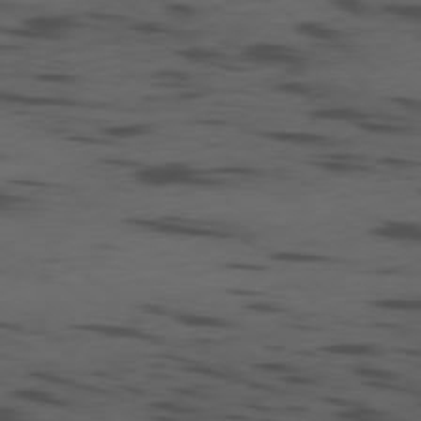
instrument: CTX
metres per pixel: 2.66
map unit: Ap
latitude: -79.4832
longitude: -61.9906
